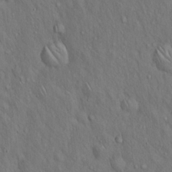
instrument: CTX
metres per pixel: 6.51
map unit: Hto
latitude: 15.7450
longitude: -58.2900
